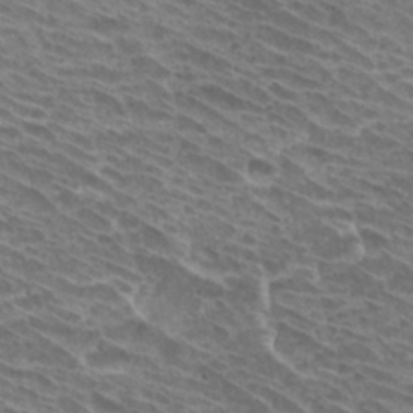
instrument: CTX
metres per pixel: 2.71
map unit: Hto
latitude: 31.5938
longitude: -41.9339
